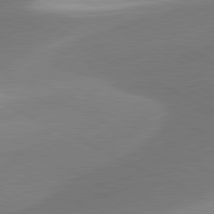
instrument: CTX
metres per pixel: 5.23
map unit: lApd
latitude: 81.0080
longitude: 167.3887
